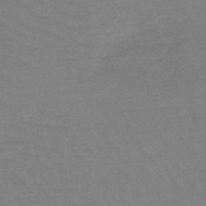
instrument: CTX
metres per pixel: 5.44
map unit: HNb
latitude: -52.7652
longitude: -43.3671
